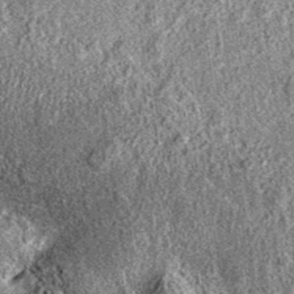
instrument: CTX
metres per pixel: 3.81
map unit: eAb
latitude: 37.2159
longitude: 111.4454
